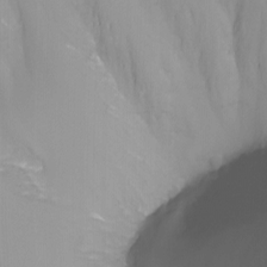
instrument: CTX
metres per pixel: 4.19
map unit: Nhu
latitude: -8.3495
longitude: -82.1766
